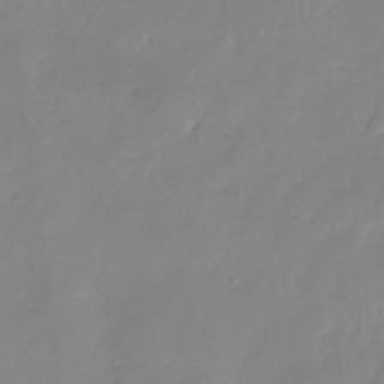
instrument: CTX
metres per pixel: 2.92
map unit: Nhu
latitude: -24.4251
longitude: -69.8017
